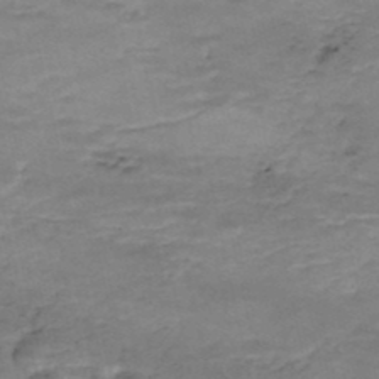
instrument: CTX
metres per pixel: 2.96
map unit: Nhe
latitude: -48.2173
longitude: -171.3104
